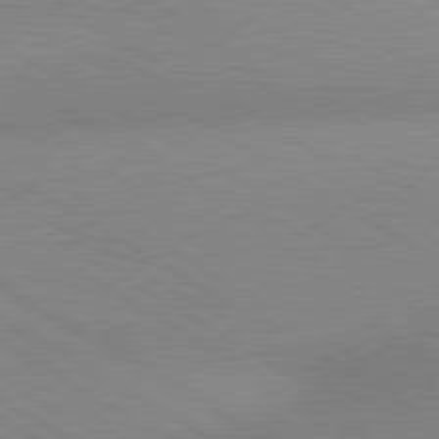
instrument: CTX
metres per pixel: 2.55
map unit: lApd
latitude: 80.5168
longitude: 126.3117
